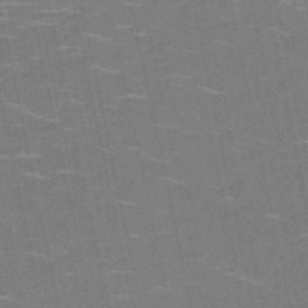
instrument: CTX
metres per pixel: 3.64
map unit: HNb
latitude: -51.6344
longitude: -44.0255
